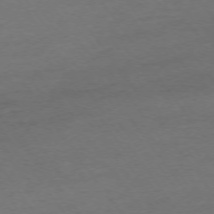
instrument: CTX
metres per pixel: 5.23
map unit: Ap
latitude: -74.9542
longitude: -73.5560
